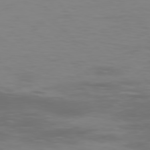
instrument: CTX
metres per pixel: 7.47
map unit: Hpe
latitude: -75.9367
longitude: -10.3656
